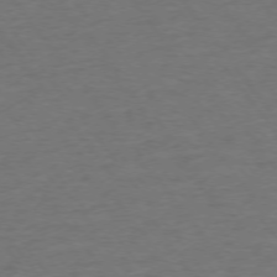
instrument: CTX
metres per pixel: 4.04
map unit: Ap
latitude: -75.6533
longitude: -85.0081
